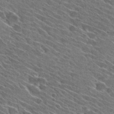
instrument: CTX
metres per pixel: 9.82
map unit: Hto
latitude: 29.0836
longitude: -43.4993
